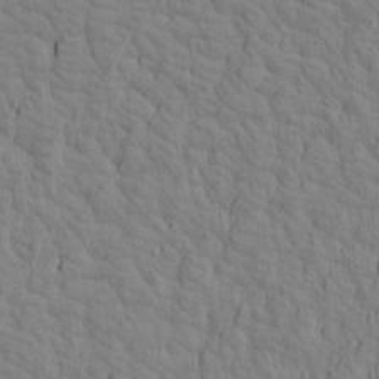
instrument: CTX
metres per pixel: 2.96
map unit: Aa
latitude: 19.6127
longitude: -141.3481
